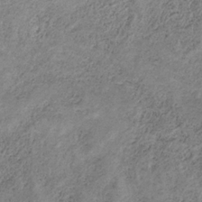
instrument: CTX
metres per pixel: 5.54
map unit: HNb
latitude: -32.1039
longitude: 61.3699
